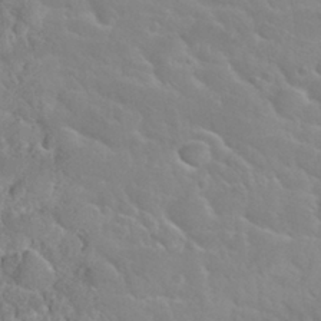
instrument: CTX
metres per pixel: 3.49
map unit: Nhu
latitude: 31.3860
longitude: -51.0269
